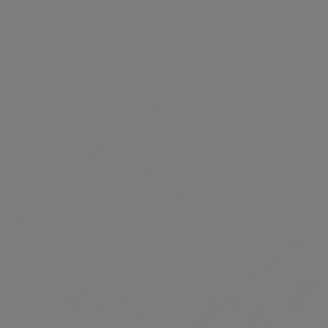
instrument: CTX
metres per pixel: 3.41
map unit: Hpe
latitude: 76.7813
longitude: -131.0081
